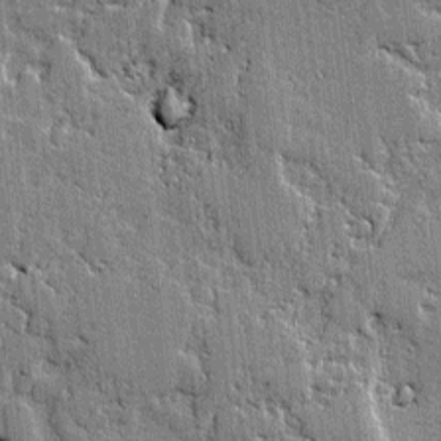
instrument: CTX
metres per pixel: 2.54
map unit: lAvf
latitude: -0.9542
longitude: -106.4790
